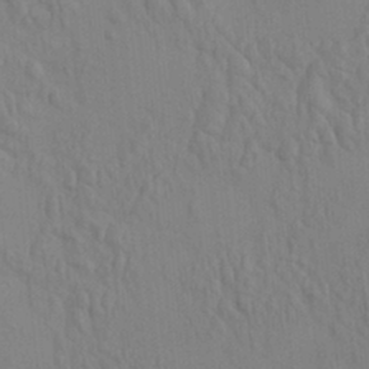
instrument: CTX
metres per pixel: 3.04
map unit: HNhu
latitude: 7.0080
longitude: 13.2943
